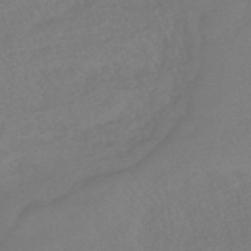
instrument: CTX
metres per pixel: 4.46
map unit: lHb
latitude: -43.0675
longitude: 75.2943
